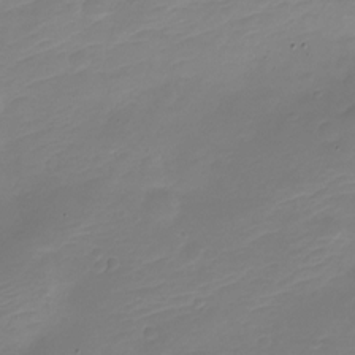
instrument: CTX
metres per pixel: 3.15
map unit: Nve
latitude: -21.5588
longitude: 105.9178
